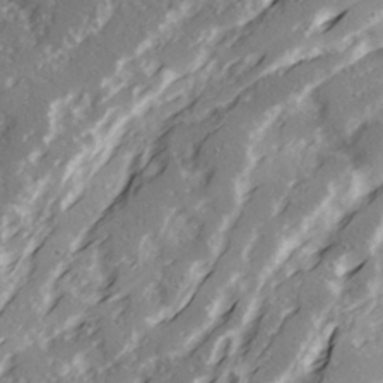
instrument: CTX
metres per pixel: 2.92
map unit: Ave
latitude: 21.2915
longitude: -131.4238
